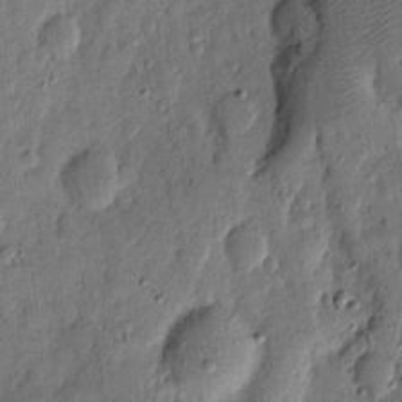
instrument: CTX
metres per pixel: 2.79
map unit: eHh
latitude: 5.8394
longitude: -71.1403
